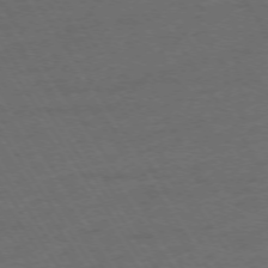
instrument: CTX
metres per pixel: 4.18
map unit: Ap
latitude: -74.4062
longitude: -75.4426
